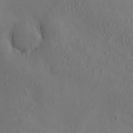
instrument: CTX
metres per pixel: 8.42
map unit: eHh
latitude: -1.6533
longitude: 15.9178
